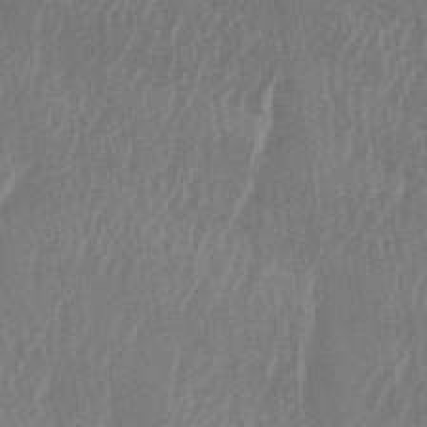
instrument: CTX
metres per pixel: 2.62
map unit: lAa
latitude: -6.3873
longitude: -129.1214
